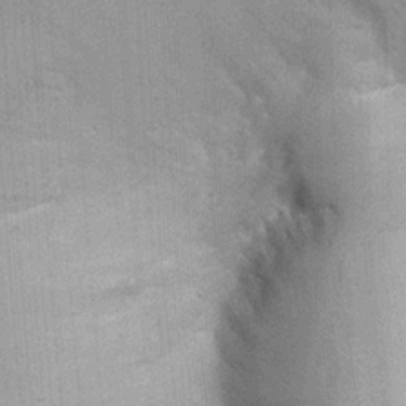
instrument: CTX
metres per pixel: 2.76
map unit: Ht
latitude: -0.9542
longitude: -15.6316
